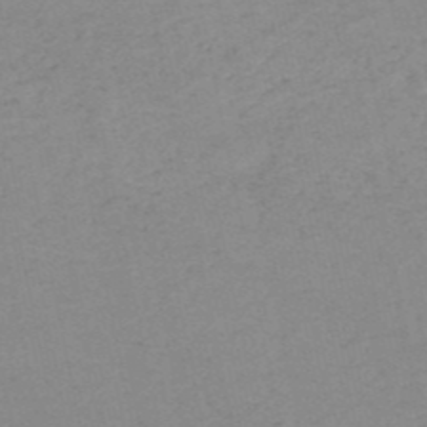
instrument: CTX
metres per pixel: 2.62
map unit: HNb
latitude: -51.5588
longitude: -52.3279
